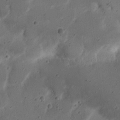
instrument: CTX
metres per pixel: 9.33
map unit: Nhu
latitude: 21.8773
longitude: -70.9891
